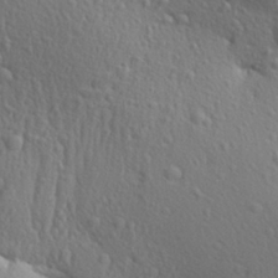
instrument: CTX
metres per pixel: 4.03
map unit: Aa
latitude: 29.3670
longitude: -139.9528
